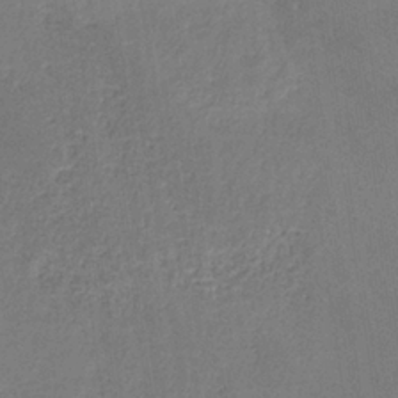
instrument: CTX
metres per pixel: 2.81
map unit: HNb
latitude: -33.8612
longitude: 54.2740
